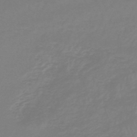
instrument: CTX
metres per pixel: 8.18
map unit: lHb
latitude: -45.0298
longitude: 78.6896
